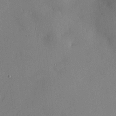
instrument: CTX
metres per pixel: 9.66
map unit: HNhu
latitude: 13.6505
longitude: 13.8234
